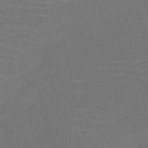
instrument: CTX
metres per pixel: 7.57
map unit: HNb
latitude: -51.0486
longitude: -47.6694
